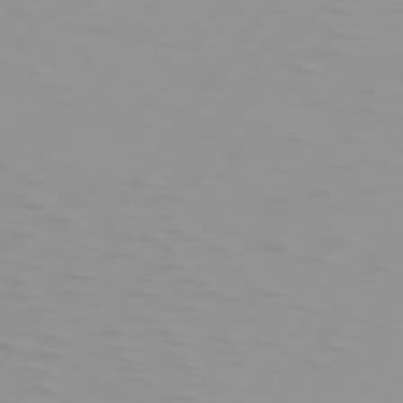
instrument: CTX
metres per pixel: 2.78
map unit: Hpe
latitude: 75.6505
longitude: -125.4048
